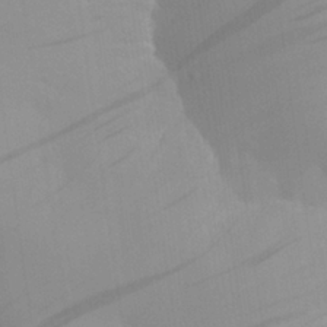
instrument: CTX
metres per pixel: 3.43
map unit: Aa
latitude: 26.3656
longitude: -131.9906
